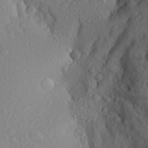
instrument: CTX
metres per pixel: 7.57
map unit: Aa
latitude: 25.1970
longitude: -147.3104
